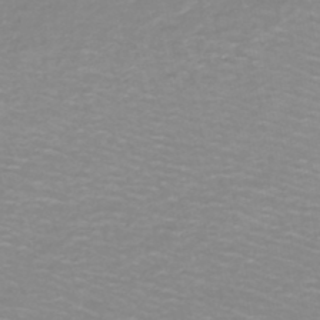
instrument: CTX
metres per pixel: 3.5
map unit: lHb
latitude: -44.0472
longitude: 53.7477
